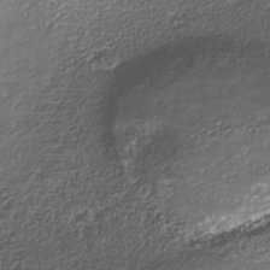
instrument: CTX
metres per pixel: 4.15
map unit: Nhe
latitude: -38.1606
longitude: -89.1215
